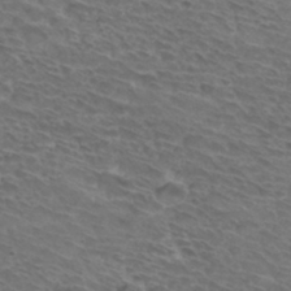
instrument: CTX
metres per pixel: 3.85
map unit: Hto
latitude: 32.7813
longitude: -44.2711
